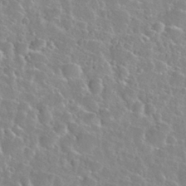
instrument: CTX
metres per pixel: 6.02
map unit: Nhu
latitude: 29.6316
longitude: -52.6869
